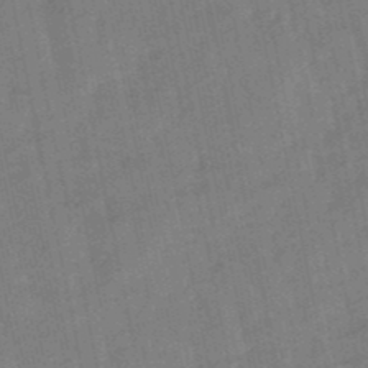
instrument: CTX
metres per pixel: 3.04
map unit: lHb
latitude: -48.9731
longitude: 78.3495
